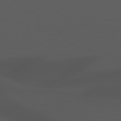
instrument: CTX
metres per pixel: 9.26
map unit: Hpe
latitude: 77.1592
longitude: -166.5923
